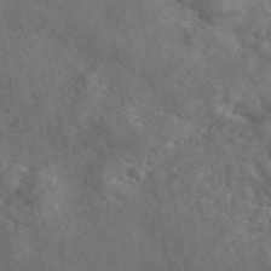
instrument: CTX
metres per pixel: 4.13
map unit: eAb
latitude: 46.7058
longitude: 128.1606
